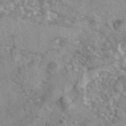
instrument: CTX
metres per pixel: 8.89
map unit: eAb
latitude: 42.3089
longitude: 109.7289
